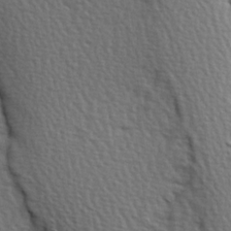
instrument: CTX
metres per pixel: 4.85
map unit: Hve
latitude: 2.9891
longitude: -123.3482
